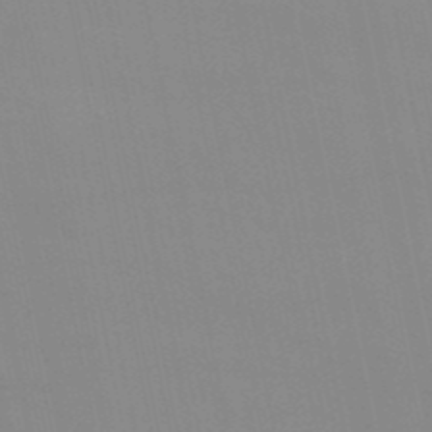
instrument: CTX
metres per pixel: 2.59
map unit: eHb
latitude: -50.1606
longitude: 68.2361
